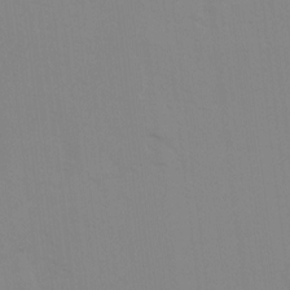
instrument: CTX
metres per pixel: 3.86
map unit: Ave
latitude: 0.9513
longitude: -112.5357
